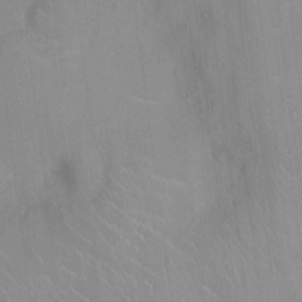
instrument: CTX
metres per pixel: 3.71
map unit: Ht
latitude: -2.8030
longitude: -17.1592
